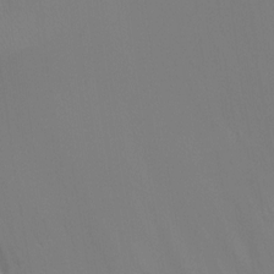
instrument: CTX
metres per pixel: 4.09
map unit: Ht
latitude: -9.3132
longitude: -32.9514
